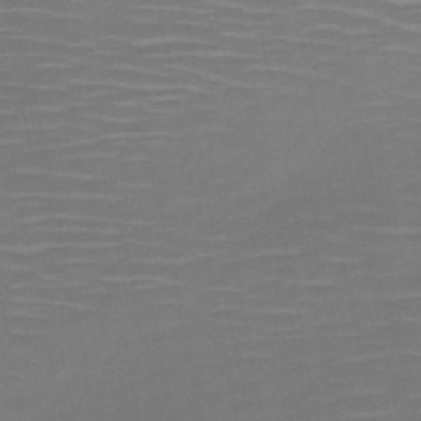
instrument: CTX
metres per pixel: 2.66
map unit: HNb
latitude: -51.1809
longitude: -46.9703
